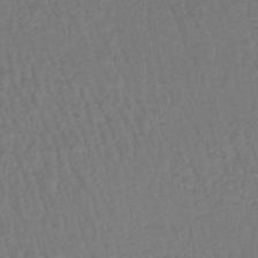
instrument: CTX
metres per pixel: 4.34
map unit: lHb
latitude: -43.0486
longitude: 64.1984
